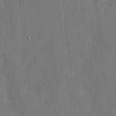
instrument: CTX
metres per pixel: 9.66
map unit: lHvf
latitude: 18.6301
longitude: -112.8947
